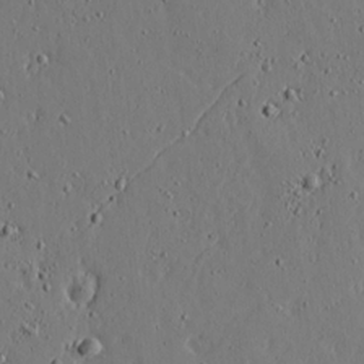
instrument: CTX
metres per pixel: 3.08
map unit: lAvf
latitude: 16.7435
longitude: -126.6869
